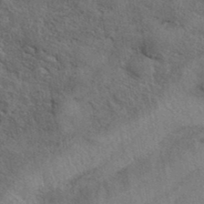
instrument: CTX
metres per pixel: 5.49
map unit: eAb
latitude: 38.8569
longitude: 112.6141
